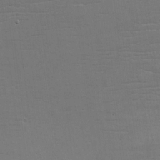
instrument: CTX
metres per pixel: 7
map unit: eHh
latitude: -5.5399
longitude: -82.5545
